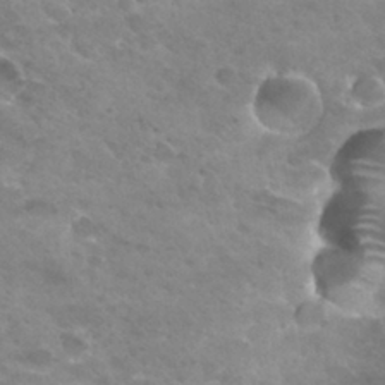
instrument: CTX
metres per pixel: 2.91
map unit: Hto
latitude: 31.6316
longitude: -40.5545
